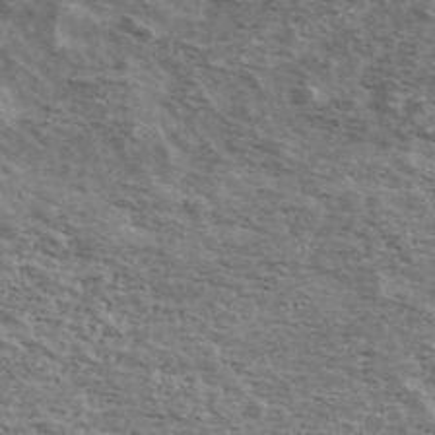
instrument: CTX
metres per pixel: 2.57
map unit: Ave
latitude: 39.4426
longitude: -109.5182
